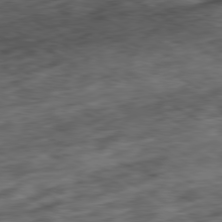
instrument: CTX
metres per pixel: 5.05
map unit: Hpe
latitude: -80.5196
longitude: 22.6141
